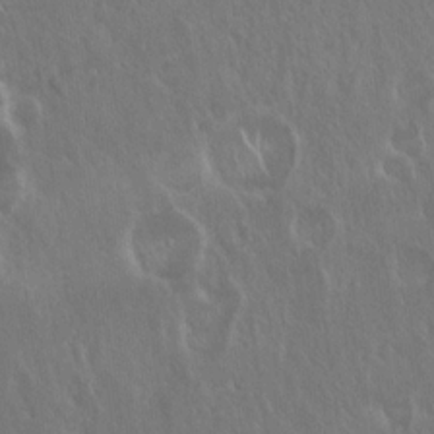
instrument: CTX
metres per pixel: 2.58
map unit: Hto
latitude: 18.8380
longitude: -57.5938
